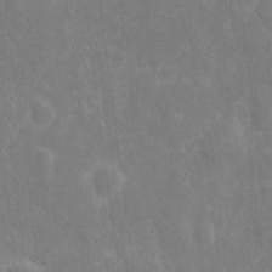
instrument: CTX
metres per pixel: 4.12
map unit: eHh
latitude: 8.4601
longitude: -71.5938
